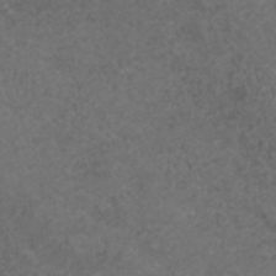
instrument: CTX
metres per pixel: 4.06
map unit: ANa
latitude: 35.7071
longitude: 14.1606
